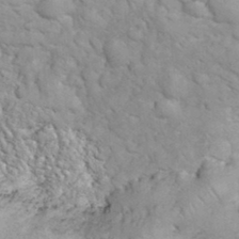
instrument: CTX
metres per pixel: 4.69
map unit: eHh
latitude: 32.4034
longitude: -66.8946
